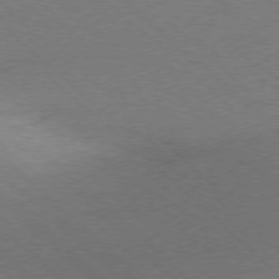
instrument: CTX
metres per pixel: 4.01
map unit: Ap
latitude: -78.2361
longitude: -68.8947
